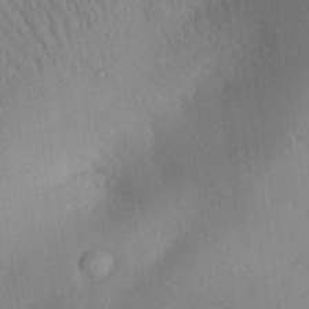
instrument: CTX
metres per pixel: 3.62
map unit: Aa
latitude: 29.5749
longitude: -144.3278
